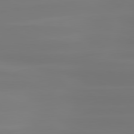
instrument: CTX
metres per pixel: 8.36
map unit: lApd
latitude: 81.1214
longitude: -134.7057
